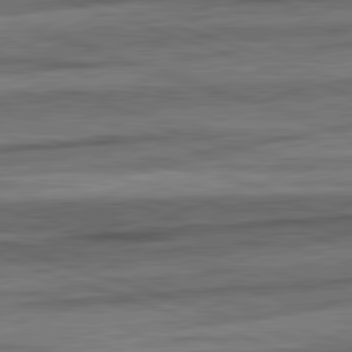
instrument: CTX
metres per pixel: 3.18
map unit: lApd
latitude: 82.3278
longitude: -163.3860
